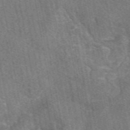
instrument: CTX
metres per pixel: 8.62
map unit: eAb
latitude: 49.7828
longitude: 115.7477
